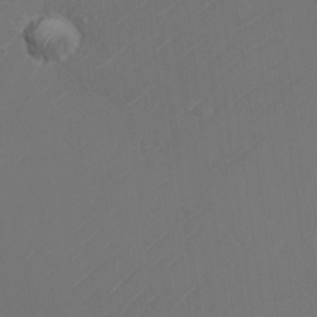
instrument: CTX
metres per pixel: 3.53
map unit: Nhu
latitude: -24.6707
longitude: -72.5357
